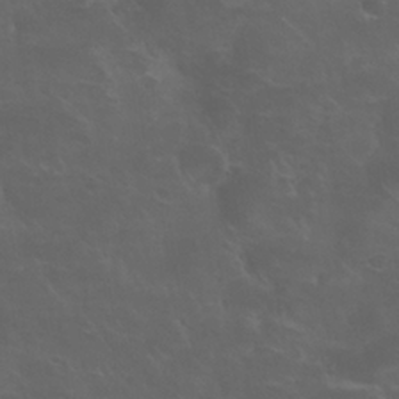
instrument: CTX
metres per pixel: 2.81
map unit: Nhu
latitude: 24.6112
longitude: -52.8758
